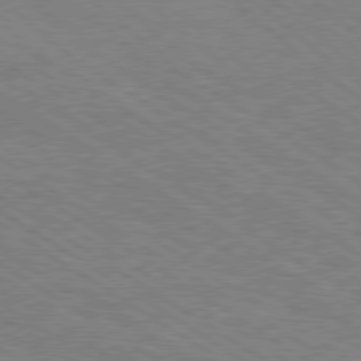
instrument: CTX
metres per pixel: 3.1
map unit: Hpe
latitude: 78.1389
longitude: -121.2537
